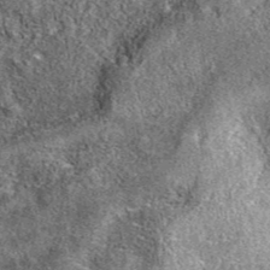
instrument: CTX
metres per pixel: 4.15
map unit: eAb
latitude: 36.9325
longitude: 110.3873
